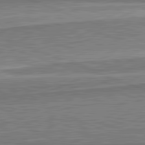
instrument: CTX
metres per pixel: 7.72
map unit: lApd
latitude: 82.2144
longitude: 167.9745
